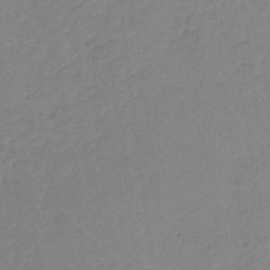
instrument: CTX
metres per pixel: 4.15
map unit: lHb
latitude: -32.6330
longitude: 64.5007
